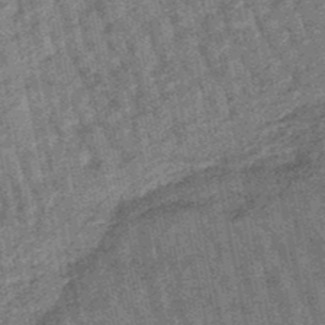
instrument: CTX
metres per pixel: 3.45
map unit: lHb
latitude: -48.1606
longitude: 81.2565
